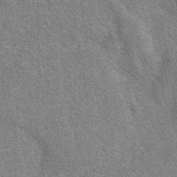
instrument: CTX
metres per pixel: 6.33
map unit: eAb
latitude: 41.4804
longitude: 106.5574
